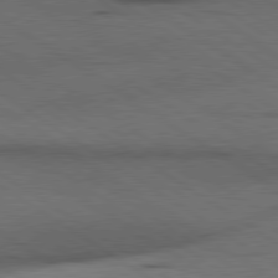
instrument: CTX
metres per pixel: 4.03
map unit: lApd
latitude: 79.6883
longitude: 168.4062
